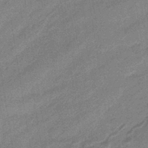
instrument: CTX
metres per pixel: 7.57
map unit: HNhu
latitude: -43.1053
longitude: 90.8408
